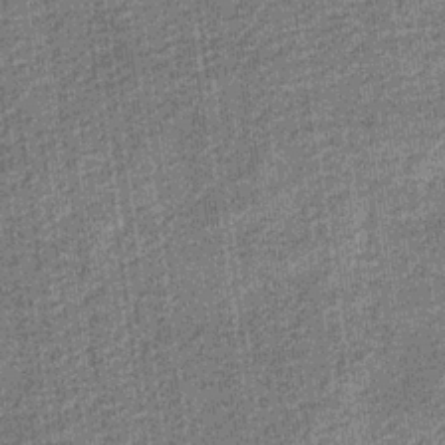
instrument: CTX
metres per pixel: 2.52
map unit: eHb
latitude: -30.3306
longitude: 70.6896
